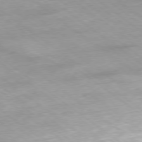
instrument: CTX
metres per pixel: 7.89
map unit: Ap
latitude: -78.8786
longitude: -91.6694
